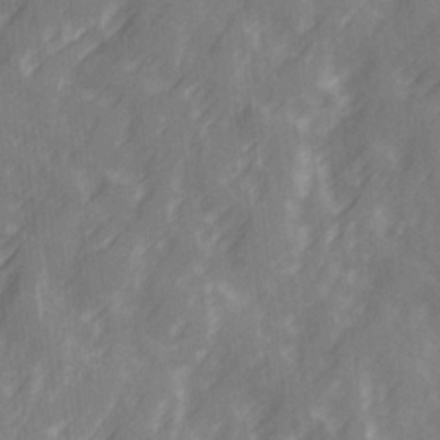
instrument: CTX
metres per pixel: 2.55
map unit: Ave
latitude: 20.1011
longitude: -131.8395
